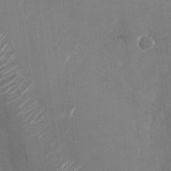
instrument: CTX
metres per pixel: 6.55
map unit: Nhu
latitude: -28.5196
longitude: -74.7057
